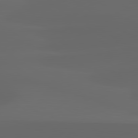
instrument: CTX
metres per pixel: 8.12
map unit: lApd
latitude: 80.0444
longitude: -94.6113
